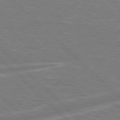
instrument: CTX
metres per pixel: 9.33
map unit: Hpe
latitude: 77.6505
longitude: -151.8016
